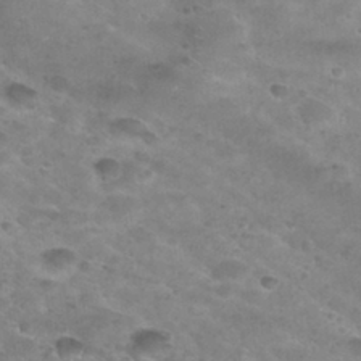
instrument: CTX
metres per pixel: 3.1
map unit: Hto
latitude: 30.2523
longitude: -46.5924
